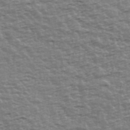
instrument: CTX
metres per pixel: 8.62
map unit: Ave
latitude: 42.2334
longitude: -113.1592
